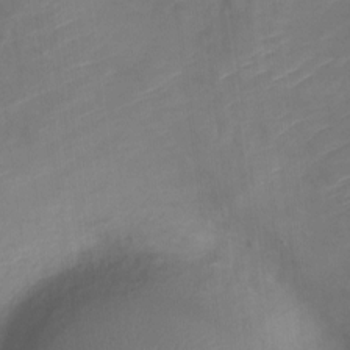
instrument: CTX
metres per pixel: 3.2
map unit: Nve
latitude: -20.1039
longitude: 107.4455
